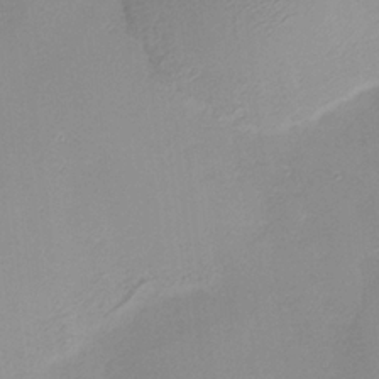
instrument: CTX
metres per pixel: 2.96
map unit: HNhu
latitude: 11.5749
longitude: 9.0486
